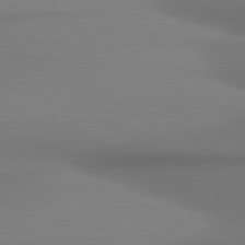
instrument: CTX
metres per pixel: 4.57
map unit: lApd
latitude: 81.1592
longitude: 177.3510
